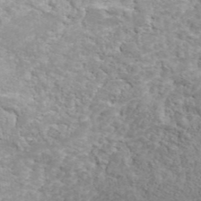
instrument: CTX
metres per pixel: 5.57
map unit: ANa
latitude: 42.7624
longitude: 35.5777
